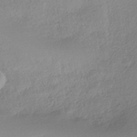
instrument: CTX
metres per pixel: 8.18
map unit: HNhu
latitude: -40.4629
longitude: 94.7274
